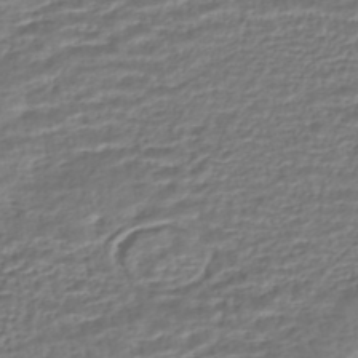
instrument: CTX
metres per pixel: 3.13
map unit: HNhu
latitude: -45.3699
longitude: 103.6911
